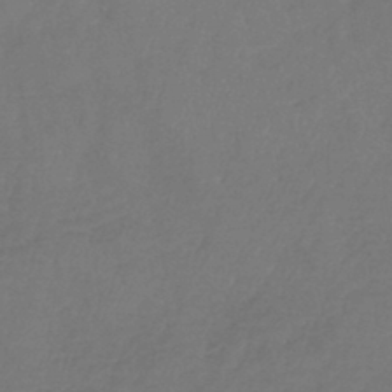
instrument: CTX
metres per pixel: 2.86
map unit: lHb
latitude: -43.6154
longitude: 74.3873
